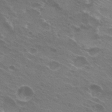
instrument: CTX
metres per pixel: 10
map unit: Hto
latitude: 24.7624
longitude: -38.6112
